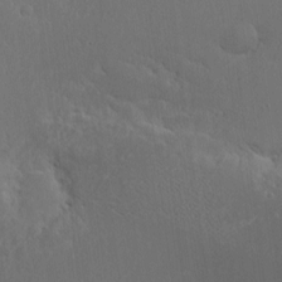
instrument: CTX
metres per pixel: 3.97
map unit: eHh
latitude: 2.6679
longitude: -78.7058
